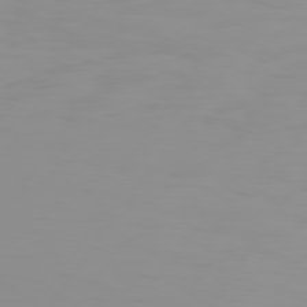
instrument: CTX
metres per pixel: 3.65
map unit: Hpe
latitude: 75.4993
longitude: -125.6693
